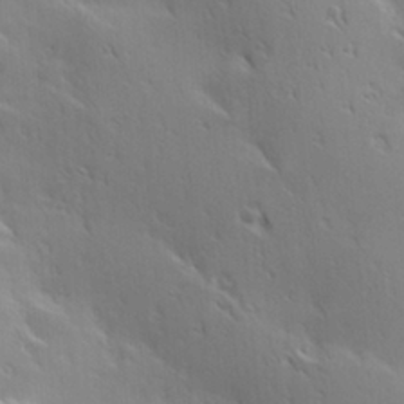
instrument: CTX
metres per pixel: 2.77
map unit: Hve
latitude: 23.4993
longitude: -96.7057
